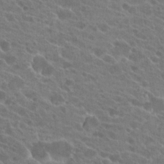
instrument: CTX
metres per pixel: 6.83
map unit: Hto
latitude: 22.9325
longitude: -39.1403
